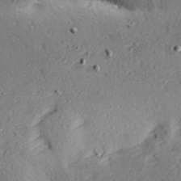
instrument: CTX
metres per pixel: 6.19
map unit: Hve
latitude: 23.8394
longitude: -97.9528
